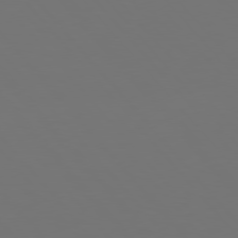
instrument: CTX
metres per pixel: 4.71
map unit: Hpe
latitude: 76.4223
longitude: -169.6883
